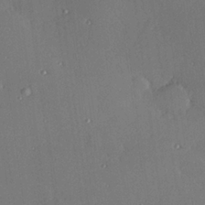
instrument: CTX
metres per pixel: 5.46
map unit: Hve
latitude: 26.8380
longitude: -90.8569
